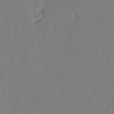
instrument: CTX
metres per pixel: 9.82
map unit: Hto
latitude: -7.2376
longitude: -47.4805
